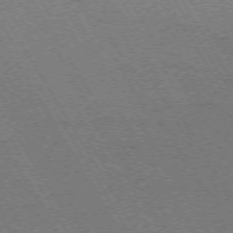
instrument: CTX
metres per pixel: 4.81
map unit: Hpe
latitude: -73.9367
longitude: 3.3320
